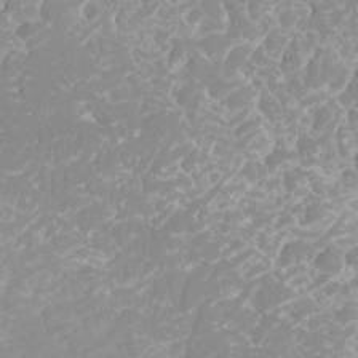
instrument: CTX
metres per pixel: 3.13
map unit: Ht
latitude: -4.1416
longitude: -26.8947
